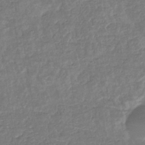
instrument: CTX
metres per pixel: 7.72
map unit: eHb
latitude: -34.6518
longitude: 77.0297
